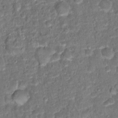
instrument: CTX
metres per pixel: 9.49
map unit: Hto
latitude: 15.5749
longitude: -39.1781
